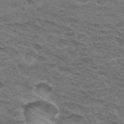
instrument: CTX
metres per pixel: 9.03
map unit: Hto
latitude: 32.0444
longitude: -47.1970
